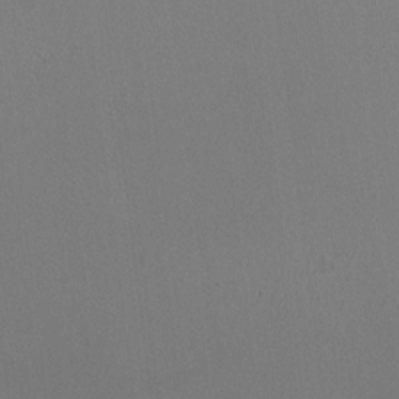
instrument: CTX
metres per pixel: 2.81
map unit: HNhu
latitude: -0.6141
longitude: -0.7435
